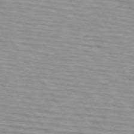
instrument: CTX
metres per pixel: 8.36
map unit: lApd
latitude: 74.8758
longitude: -75.6694
